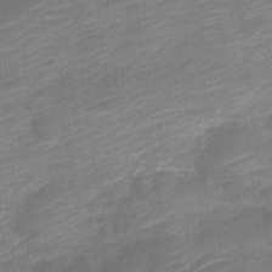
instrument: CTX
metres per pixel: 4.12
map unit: Nve
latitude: -18.3306
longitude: 106.8219
